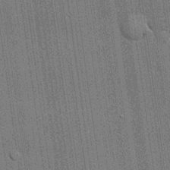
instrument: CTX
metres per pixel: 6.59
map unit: lHvf
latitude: 19.8961
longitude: 142.7085
